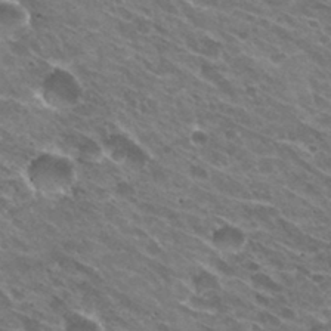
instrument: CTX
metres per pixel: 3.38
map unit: Hto
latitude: 31.4049
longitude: -43.6694
